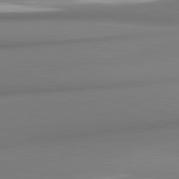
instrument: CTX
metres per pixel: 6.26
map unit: lApd
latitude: 81.9339
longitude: 176.5196
